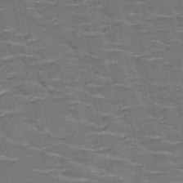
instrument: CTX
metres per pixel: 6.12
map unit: HNb
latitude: -50.8975
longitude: -47.6316
